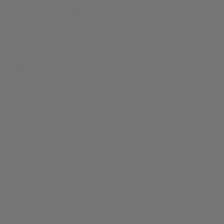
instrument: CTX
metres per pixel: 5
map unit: Hpe
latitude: 74.9514
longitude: -124.3089
